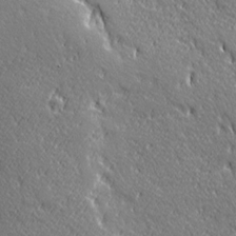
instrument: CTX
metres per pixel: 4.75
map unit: Ave
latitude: 21.1970
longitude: -135.9339
